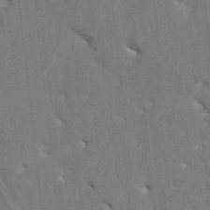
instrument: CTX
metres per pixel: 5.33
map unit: HNhu
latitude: 4.1389
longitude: -7.5749
